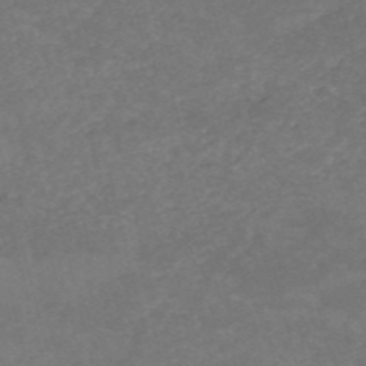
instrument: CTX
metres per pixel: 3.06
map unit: HNb
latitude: -54.3684
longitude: -36.1578
